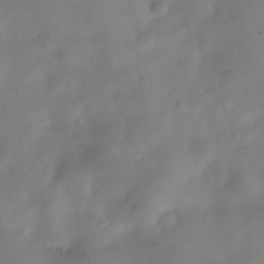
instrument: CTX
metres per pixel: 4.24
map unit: Hve
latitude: -31.7666
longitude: 94.9163
